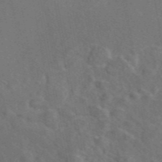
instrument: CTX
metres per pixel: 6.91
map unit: eAb
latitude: 46.6869
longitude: 108.9164
